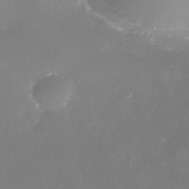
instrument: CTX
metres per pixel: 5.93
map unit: Nhe
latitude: -35.6155
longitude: -91.9528
